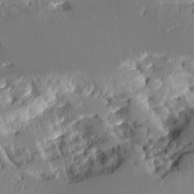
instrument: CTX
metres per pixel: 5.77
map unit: Aa
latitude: 11.1214
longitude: -126.3278
